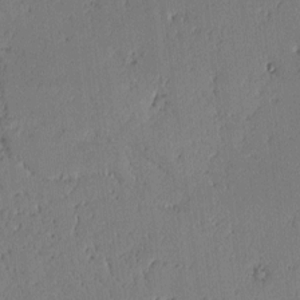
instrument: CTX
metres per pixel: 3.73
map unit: lAvf
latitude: -2.0661
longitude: -107.1025
